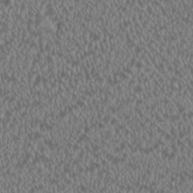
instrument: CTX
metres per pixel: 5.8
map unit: HNhu
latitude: -0.1039
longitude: 1.2376
